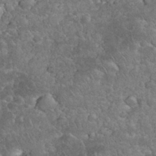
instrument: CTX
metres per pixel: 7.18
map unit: eHh
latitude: 34.8380
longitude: -64.8569
